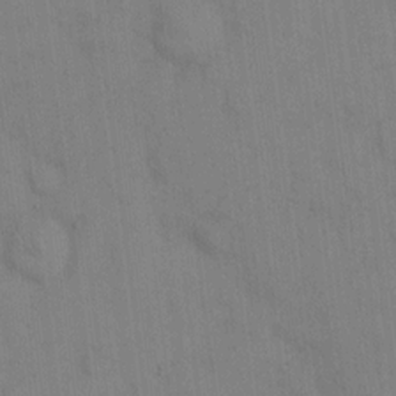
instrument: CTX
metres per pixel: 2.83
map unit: eHh
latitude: 13.0081
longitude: -62.4034
